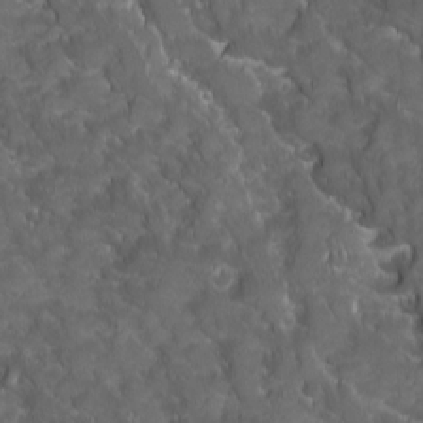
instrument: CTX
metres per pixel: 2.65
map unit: Ave
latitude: 16.1011
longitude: -133.0458
